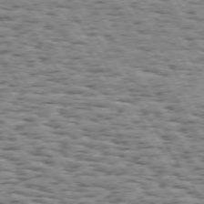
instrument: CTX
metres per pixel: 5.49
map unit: Hpe
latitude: 73.3293
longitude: -131.7828
